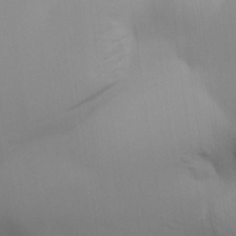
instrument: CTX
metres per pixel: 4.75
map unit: Aa
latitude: 27.6883
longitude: -138.8758
